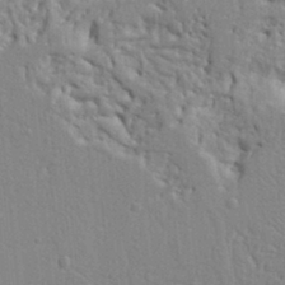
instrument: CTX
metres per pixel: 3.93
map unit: Ht
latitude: 8.3090
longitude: -76.8947
